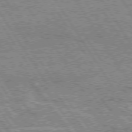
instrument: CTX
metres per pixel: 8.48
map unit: Hpe
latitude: 74.8191
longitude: -155.2159
